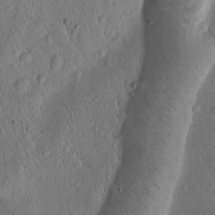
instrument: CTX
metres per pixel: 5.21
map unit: Htu
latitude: -1.7289
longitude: 171.5966
